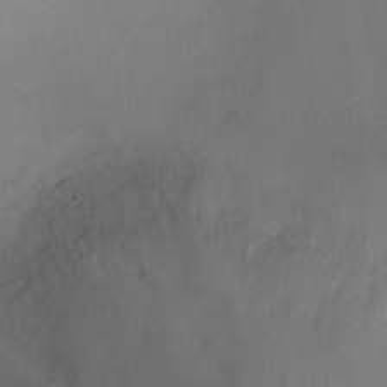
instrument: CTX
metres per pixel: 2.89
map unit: Ht
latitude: -4.3117
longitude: -19.7827
